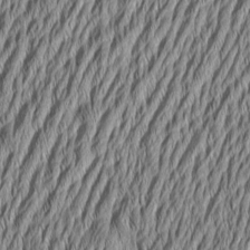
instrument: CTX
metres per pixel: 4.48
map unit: Aa
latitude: 6.4601
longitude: -129.3482
